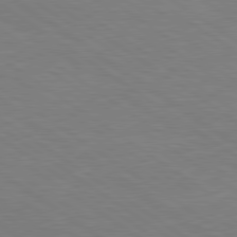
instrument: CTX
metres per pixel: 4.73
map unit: lApd
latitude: 79.4616
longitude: -125.2725
